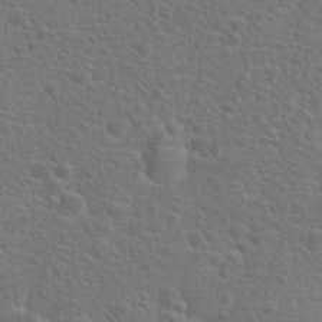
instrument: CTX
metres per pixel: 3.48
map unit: Hto
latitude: 18.4223
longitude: -42.1011
